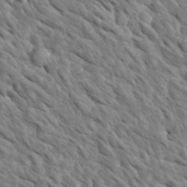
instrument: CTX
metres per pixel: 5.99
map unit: Htu
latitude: 1.4993
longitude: 143.0675
